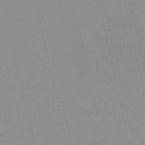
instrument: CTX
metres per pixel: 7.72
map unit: HNb
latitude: -54.7463
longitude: -45.4615
